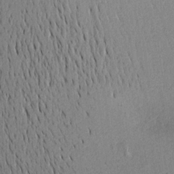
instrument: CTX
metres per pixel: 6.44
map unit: Aa
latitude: 18.4601
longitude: -143.0081
